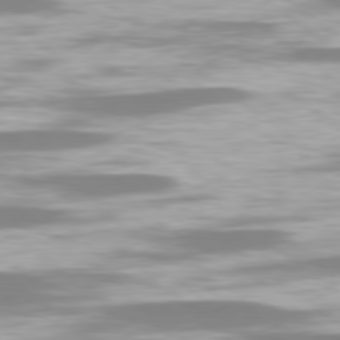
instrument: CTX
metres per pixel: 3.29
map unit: lApd
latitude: 78.7247
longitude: -47.1781
